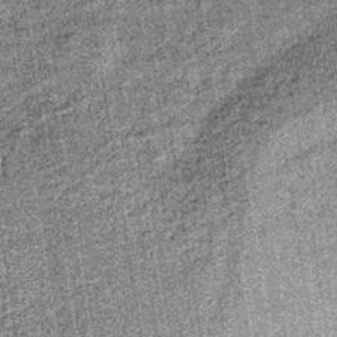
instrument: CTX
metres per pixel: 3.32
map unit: lHb
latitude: -37.2376
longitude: 64.4629
